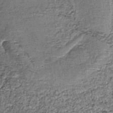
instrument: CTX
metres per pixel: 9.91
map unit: lHb
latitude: -38.2739
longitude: 65.2754
